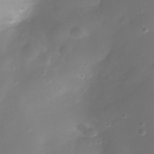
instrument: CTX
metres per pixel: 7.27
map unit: Nhe
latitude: -36.7463
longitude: -117.8017
